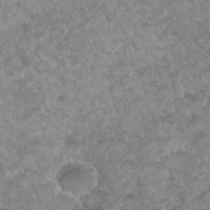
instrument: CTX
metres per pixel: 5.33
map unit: Hto
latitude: 33.3293
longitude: -49.6505
